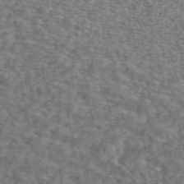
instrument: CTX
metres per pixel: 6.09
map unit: ANa
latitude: 44.3845
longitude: 29.0298
